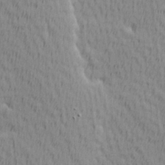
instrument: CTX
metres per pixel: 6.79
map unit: Hve
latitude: 1.7449
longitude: -124.5923
